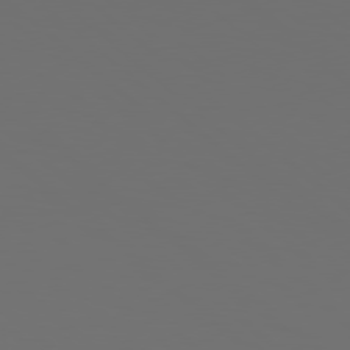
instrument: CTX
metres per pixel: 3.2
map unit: Hpe
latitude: 78.2901
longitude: -174.1578
